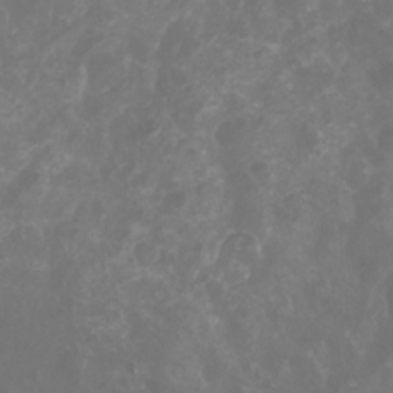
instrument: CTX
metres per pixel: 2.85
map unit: eHh
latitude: -6.5762
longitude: -77.3670
